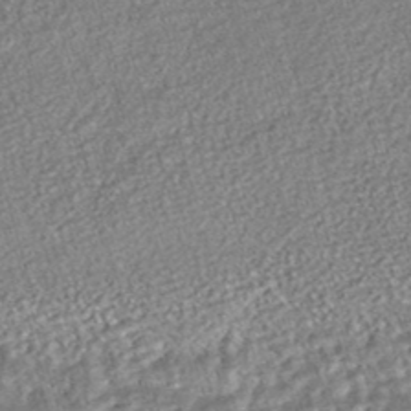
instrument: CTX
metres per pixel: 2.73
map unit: HNhu
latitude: -47.1053
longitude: 99.4076
